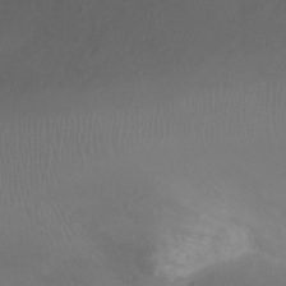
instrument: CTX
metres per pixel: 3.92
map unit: Ht
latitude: -1.8801
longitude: -19.7449
